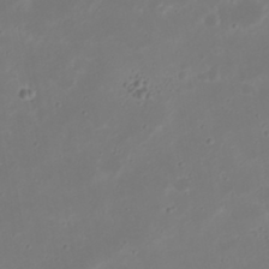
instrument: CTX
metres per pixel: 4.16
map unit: Nhu
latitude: 21.2348
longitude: -72.4223
